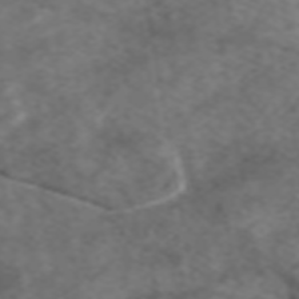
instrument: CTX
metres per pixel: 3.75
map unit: eAb
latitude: 47.4616
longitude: 102.2173
